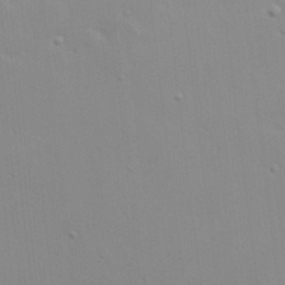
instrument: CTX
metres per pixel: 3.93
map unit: Nhu
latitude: 19.3292
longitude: -73.0648
